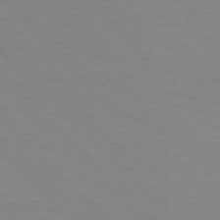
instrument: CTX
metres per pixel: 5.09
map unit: Hpe
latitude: 76.9702
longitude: -160.4223
